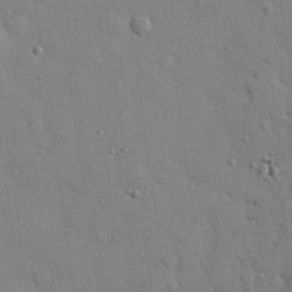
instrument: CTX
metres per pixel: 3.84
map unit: eHh
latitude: 26.7246
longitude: -75.4993
